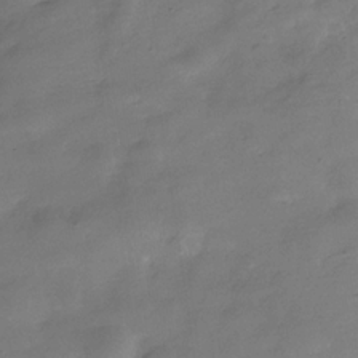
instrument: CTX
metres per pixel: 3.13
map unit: Hve
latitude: -31.5588
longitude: 93.4454
